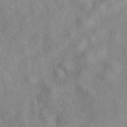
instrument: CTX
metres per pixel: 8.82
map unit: eAb
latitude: 40.8002
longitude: 108.5574
